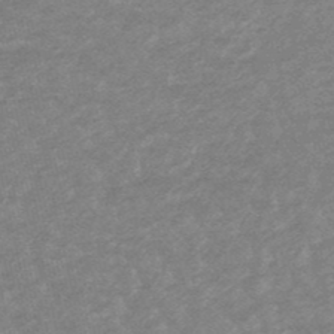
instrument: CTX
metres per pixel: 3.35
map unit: lHb
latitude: -48.2173
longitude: 81.8989
